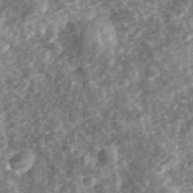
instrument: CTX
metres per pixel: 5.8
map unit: eHh
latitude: 35.0836
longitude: -79.5749
